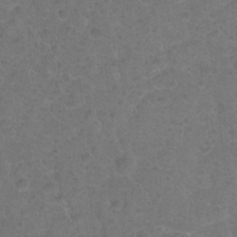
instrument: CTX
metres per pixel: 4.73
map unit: Hto
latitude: -2.5762
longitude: -34.8380
